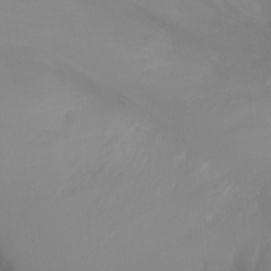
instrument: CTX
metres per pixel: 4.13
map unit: Ht
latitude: -7.8989
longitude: -27.5938
